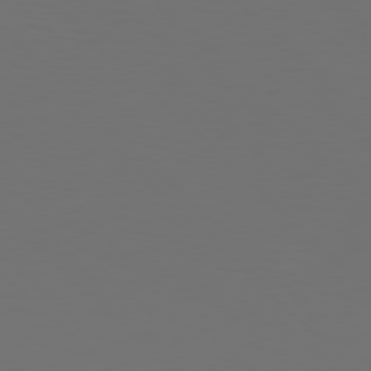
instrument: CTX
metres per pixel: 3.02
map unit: Hpe
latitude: 77.8016
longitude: -171.0458
